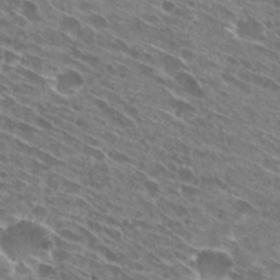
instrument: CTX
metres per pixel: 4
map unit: Hto
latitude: 28.5734
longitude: -44.8002
